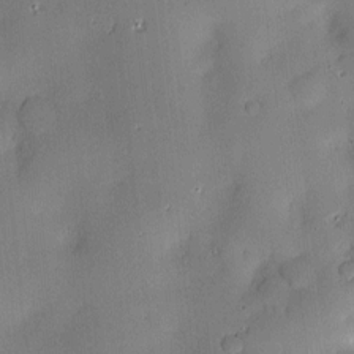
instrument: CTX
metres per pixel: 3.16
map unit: Hve
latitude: -10.1795
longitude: 175.5966
